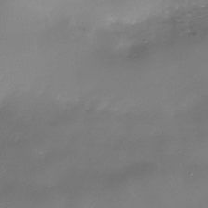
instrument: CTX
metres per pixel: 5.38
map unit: Nhe
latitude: -35.4643
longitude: -92.5545
